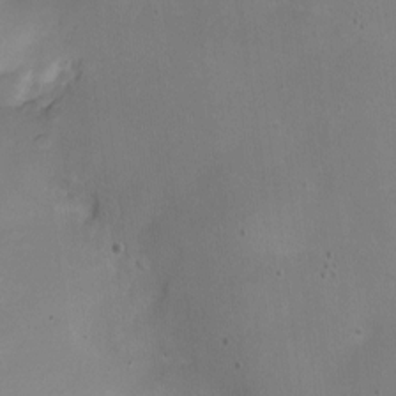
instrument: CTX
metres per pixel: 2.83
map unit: Nhe
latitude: -20.2361
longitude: 144.0661
